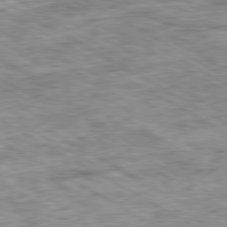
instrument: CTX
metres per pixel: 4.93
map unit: Ap
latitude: -80.7274
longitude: -90.3845
